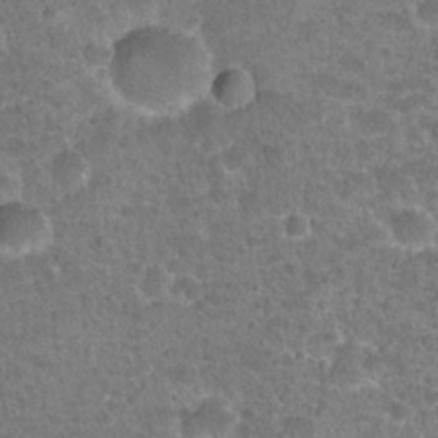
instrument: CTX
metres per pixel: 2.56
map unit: Hto
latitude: 22.3656
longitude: -48.1767
